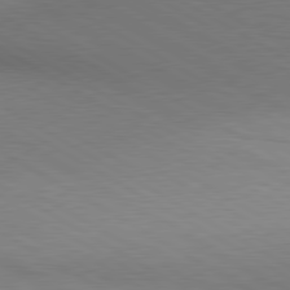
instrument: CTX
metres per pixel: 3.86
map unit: lApd
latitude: 80.2711
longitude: 128.1417
